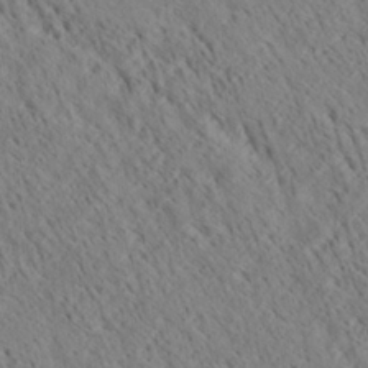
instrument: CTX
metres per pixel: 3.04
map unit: Ave
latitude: 20.5168
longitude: -140.1577
